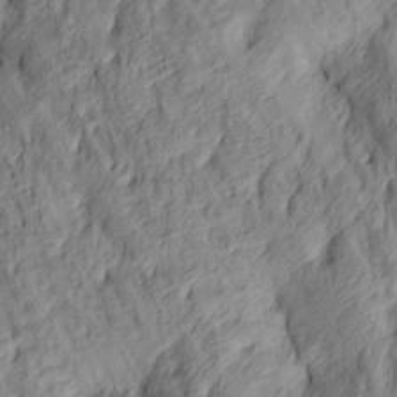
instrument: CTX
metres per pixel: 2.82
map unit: lAa
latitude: 4.7624
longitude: -116.2523
